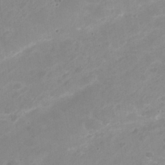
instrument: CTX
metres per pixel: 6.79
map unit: Nhu
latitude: 26.0255
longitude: -53.3293
